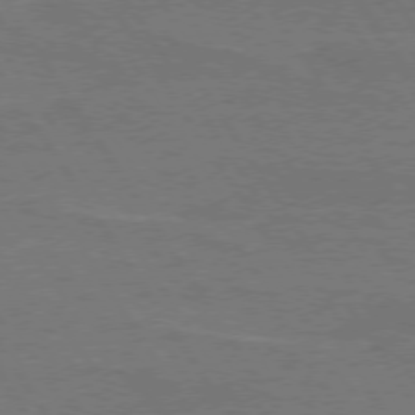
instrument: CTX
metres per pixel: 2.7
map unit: lApd
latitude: 74.3656
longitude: -56.1577
